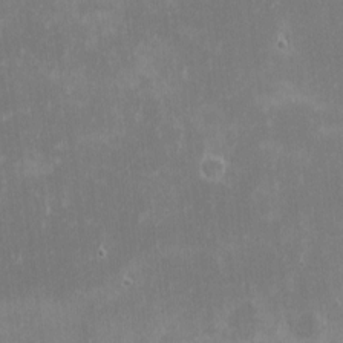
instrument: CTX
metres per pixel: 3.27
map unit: eHh
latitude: -1.3888
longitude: -84.9892
